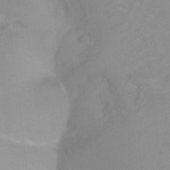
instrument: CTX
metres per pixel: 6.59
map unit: Ht
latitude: -8.6140
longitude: -35.4048
